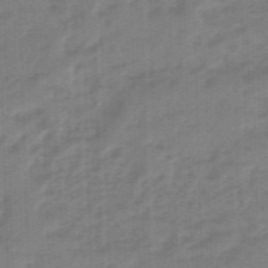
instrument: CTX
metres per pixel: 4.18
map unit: eHb
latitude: -46.0472
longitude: 83.3132
